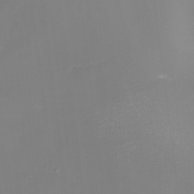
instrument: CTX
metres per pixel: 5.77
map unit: Nhu
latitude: -8.3117
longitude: -83.0269
